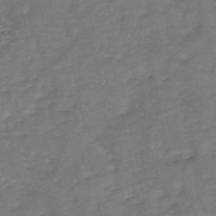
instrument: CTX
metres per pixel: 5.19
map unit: HNb
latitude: -45.2754
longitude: -36.3845
